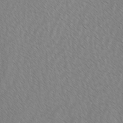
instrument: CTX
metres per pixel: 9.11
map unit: lAvf
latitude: -2.7841
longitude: -113.9339
